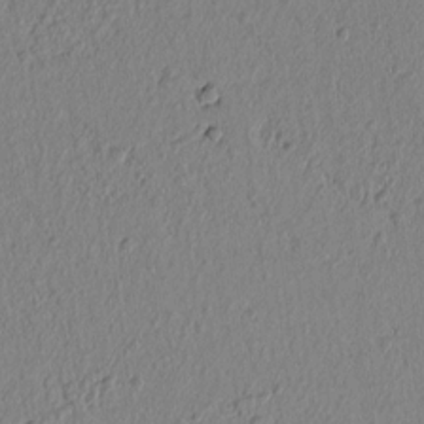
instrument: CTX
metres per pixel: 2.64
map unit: lAvf
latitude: 7.0458
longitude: 165.4077
